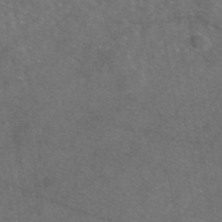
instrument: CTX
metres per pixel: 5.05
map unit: eAb
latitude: 47.7072
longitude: 108.7652
